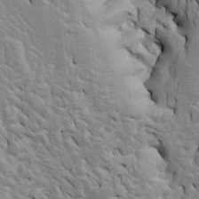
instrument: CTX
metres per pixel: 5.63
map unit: Htu
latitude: -3.5021
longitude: 149.8990
